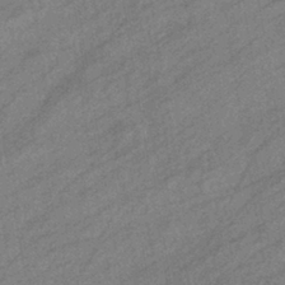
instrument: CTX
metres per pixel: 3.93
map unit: eHb
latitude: -39.8234
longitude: 81.8234
